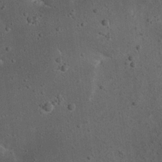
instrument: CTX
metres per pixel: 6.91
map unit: Nhu
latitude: 22.5735
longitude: -71.4048
